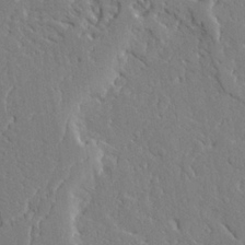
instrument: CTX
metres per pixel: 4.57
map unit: Ave
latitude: 24.0255
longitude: -130.1956
